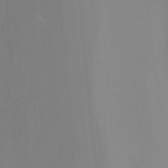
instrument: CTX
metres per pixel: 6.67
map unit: Hto
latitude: -8.3117
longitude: -52.3090
